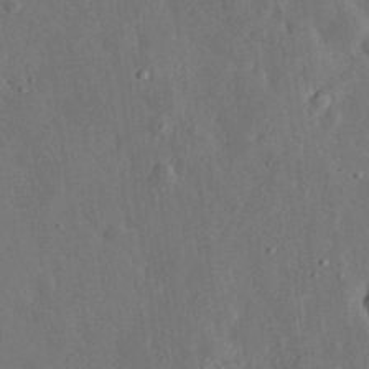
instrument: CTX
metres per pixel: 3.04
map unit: eHh
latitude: 31.4616
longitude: -78.2334
